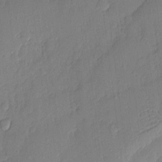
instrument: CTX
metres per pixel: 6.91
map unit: eHh
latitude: 4.2522
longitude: -75.6694
